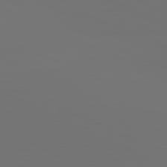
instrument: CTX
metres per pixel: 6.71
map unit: lApd
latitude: 81.4237
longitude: 147.9556
